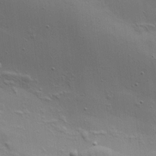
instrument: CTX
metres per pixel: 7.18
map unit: Aa
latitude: 21.8017
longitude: -141.9150
